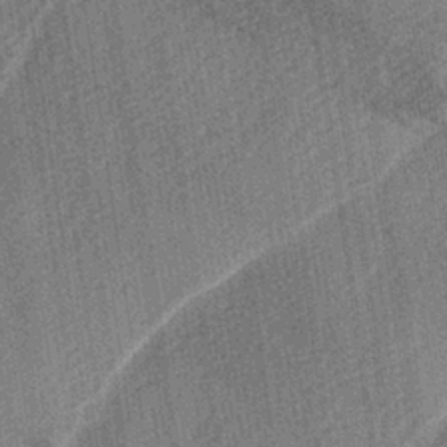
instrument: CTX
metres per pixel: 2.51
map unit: lAa
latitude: -3.2753
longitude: -129.4237
